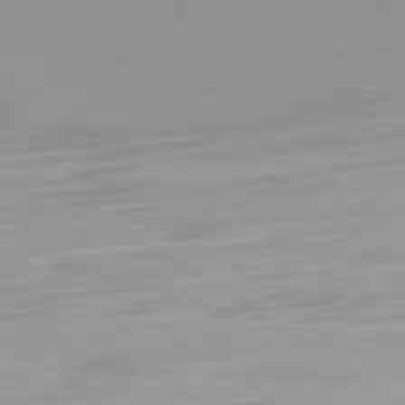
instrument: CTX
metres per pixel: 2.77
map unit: Ap
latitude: -79.4076
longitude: -94.5357
